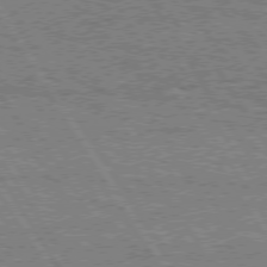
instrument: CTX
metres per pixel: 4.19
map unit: Hpe
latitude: 74.9325
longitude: -154.9892
